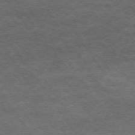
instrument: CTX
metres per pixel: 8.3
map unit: Hpe
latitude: 73.7639
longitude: -143.1592
